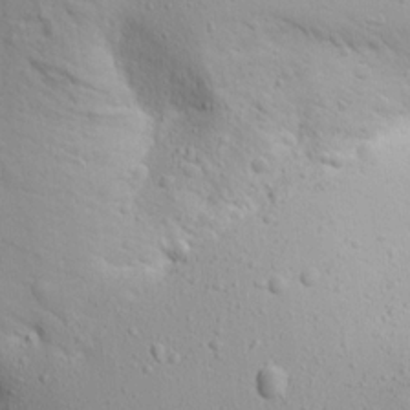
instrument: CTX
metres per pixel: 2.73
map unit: Aa
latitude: 15.0648
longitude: -141.8394
